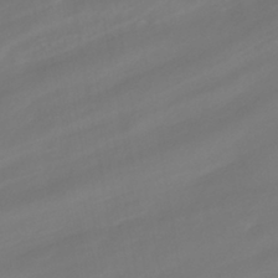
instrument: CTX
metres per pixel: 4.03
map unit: HNhu
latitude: -42.1416
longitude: 105.1431
